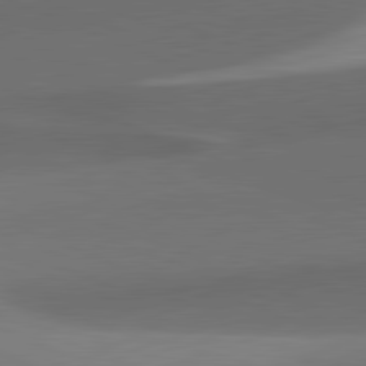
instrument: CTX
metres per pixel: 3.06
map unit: lApd
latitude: 81.8394
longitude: 132.0661
